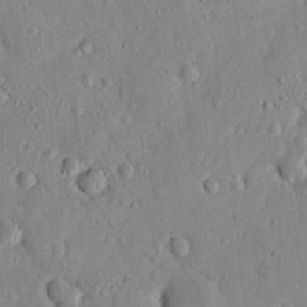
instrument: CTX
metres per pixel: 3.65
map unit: lHvf
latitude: 14.7813
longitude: 179.3131
